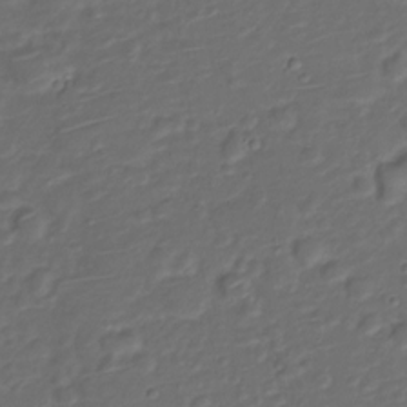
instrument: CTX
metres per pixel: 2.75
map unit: Nve
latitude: -20.2550
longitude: 104.8219
